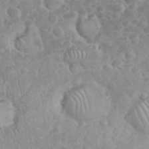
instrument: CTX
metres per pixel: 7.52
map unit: eHh
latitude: 34.8758
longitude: -62.5735
